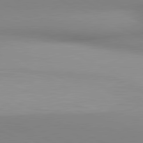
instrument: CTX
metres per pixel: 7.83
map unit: lApd
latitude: 80.8569
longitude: 143.5399
